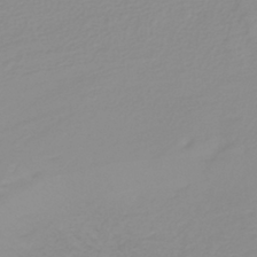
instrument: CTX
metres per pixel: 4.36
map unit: lHb
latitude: -40.6329
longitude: 60.2739
